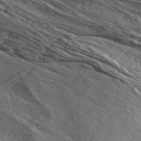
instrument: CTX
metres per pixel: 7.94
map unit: ANa
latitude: 49.8016
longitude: -73.1781
